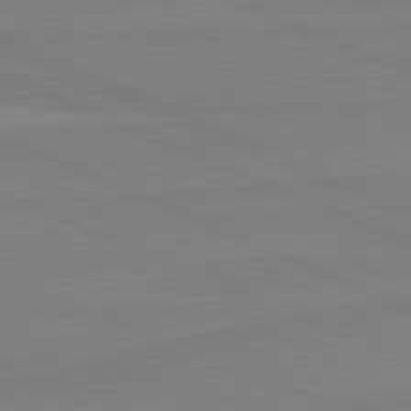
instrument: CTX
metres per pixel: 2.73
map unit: lApd
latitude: 81.3671
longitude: -179.2915
